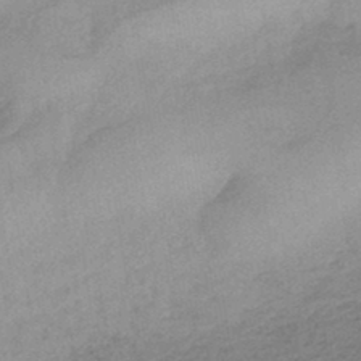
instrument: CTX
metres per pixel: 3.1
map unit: HNhu
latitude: -44.9731
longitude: 90.7464
